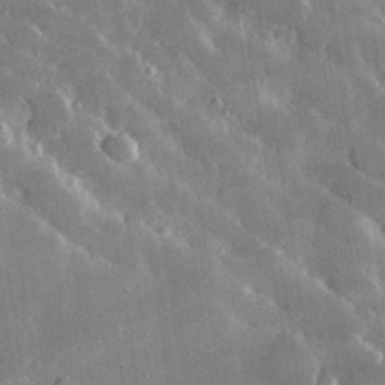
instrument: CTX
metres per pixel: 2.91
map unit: lHvf
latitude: 32.0822
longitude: -91.9339
